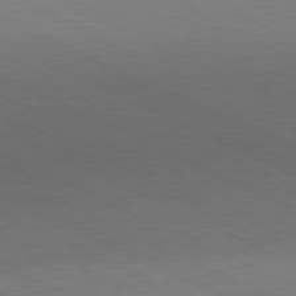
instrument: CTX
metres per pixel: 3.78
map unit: Hpe
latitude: -81.5210
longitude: 14.9542
